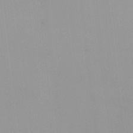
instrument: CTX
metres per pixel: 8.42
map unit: HNhu
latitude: 5.8583
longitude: 8.3684
